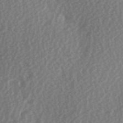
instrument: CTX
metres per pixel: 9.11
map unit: Hve
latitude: 1.8394
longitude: -123.8394
